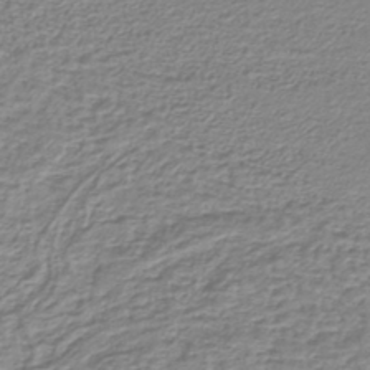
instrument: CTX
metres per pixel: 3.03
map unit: lHb
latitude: -42.4251
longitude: 72.9919
